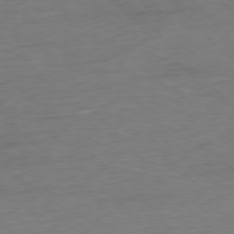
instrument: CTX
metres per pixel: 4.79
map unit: Ap
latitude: -77.5588
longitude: -83.3670
